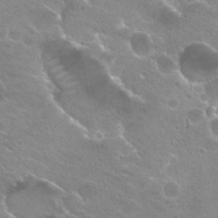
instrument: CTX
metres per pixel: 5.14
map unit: Hto
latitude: 25.4615
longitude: -37.5749
